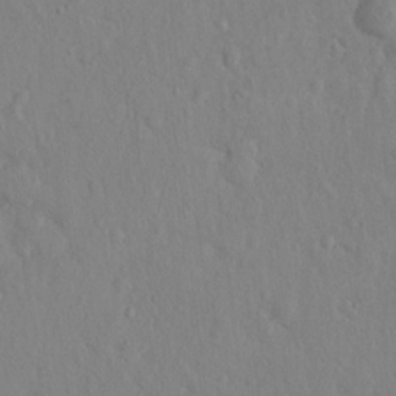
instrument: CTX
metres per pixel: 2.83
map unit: Hto
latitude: 14.4601
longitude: -29.4804
